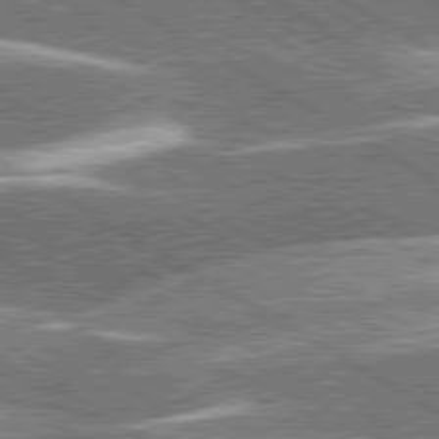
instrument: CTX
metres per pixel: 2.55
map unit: lApd
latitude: 79.9150
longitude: -96.4034
